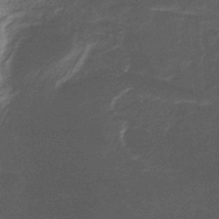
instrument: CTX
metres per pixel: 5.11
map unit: HNb
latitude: -37.4832
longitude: 51.2376
